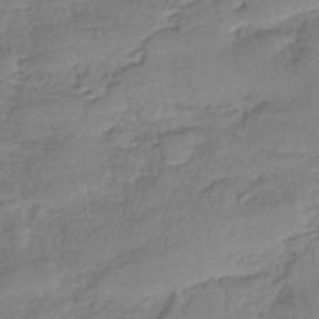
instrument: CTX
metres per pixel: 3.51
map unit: HNb
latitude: -36.3873
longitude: 57.0864
